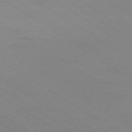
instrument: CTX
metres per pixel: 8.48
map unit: Ap
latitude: -78.9163
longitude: -84.4412
